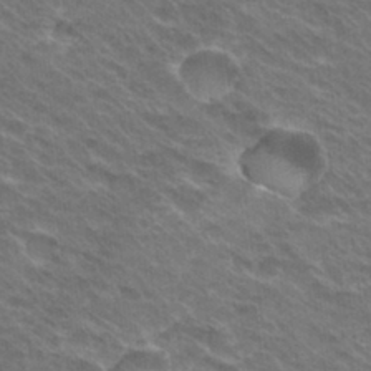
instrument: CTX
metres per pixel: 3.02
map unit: Hto
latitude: 30.7247
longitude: -43.2726
